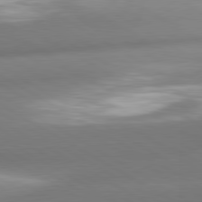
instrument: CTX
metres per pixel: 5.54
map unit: lApd
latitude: 80.6868
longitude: -161.7072
